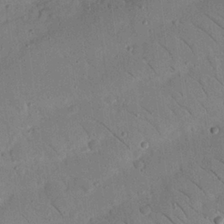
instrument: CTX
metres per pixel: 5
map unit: Nhu
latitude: 23.6127
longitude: -73.8017
